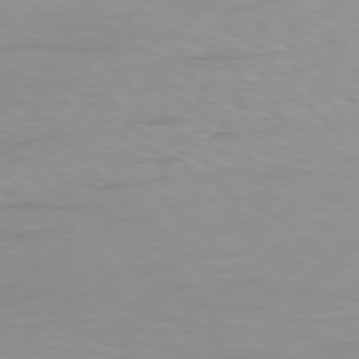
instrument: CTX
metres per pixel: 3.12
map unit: Hpe
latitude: 77.9717
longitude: -136.1011
